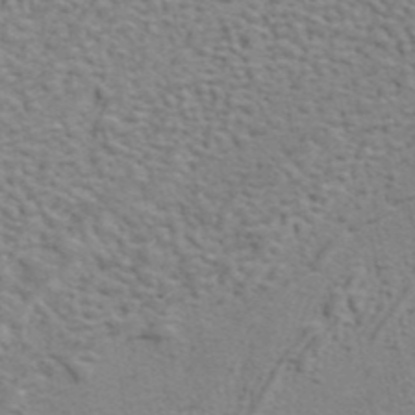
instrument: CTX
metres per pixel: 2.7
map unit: ANa
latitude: 41.6693
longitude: 54.6519
